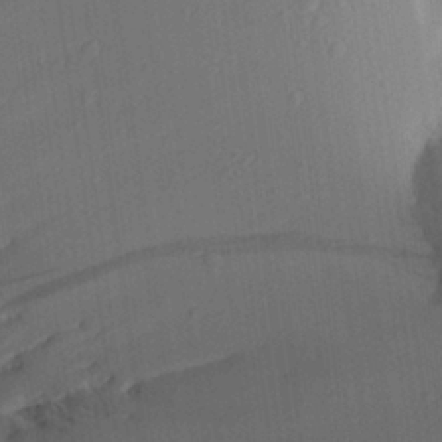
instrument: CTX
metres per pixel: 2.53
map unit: Aa
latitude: 24.6868
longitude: -136.0255
